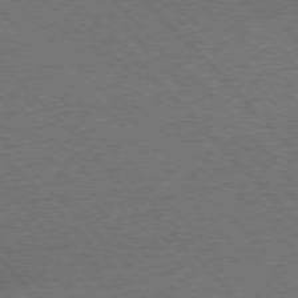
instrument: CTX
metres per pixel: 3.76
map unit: Ap
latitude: -77.2376
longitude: -86.2144
